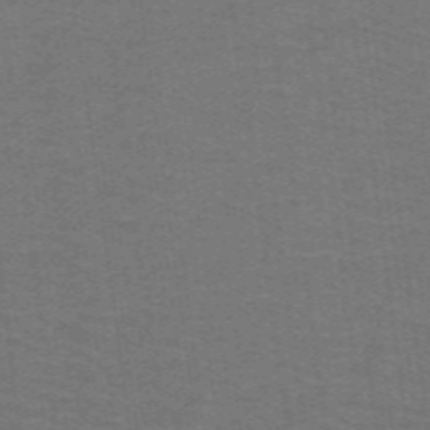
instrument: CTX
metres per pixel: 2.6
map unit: lHb
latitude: -42.5006
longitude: 54.3495
